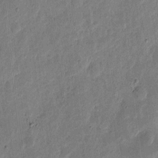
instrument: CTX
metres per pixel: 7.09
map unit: eHh
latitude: 5.3671
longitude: -71.0836
